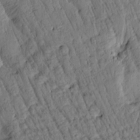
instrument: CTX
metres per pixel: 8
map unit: Htu
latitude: 2.5357
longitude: 178.7841
